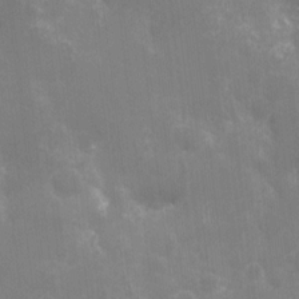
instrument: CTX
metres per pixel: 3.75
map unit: Nhu
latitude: -9.1431
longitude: -43.1592
